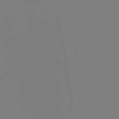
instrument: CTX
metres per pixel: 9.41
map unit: eHb
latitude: -50.4440
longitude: 74.9164
